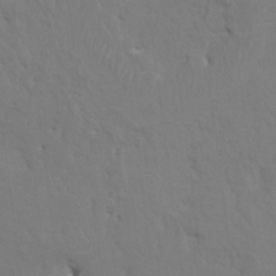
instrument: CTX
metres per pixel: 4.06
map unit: HNhu
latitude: 7.2915
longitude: -4.3467
